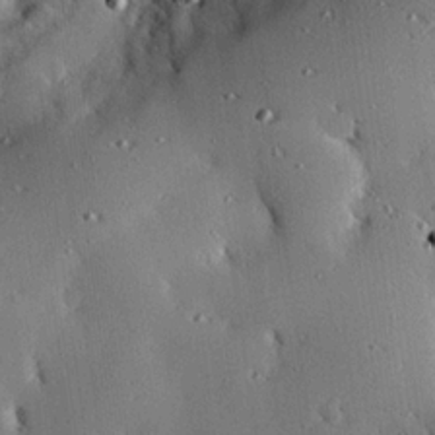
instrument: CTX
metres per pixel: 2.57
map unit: eHh
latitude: 22.7813
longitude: -90.4223
